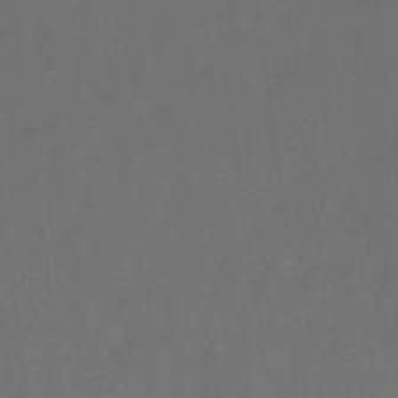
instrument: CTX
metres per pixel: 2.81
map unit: HNb
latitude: -30.8975
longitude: 64.2362
